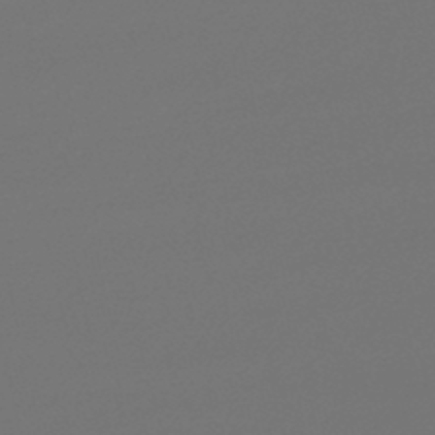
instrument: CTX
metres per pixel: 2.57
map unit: lHb
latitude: -46.4251
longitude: 59.8233
